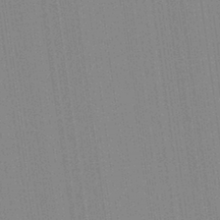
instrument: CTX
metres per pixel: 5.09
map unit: Aa
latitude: 28.2144
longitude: -147.3860
